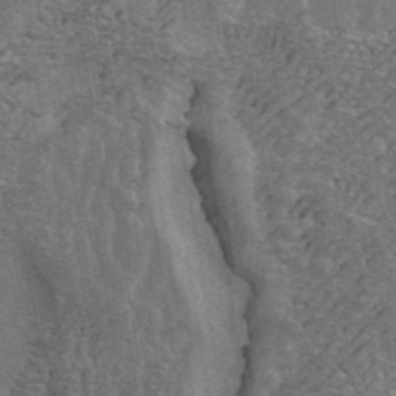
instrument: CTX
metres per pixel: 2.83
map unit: ANa
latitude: 43.0270
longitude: 16.2740
